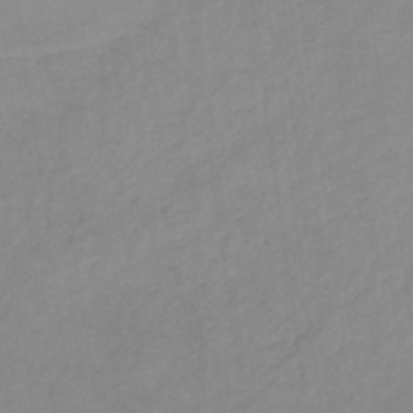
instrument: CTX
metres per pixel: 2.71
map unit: lHb
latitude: -45.3132
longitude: 66.6707
